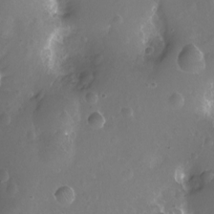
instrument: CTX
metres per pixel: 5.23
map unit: Nhu
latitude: -11.4077
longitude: -35.7827
